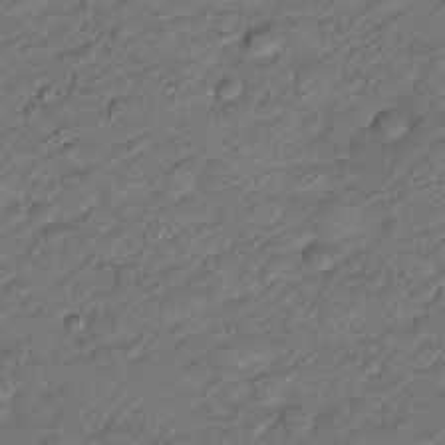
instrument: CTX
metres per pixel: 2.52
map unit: Nve
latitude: -18.5196
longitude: 107.2187
